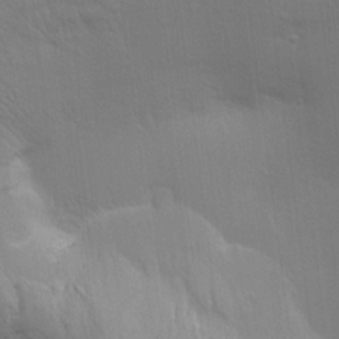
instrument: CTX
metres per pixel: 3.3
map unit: Aa
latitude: 14.9892
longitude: -147.1970
